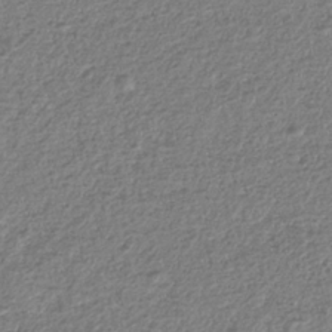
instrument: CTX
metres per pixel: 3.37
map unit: HNhu
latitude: -36.5573
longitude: 32.6141
